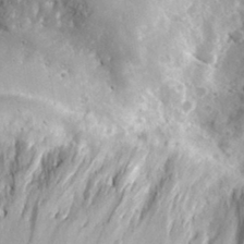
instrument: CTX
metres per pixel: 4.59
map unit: lHvf
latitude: 32.0822
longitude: -84.7057
